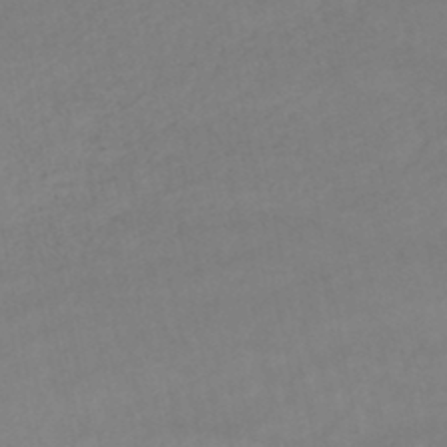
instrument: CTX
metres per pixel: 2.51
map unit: lHb
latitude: -45.9556
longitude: 66.8030
